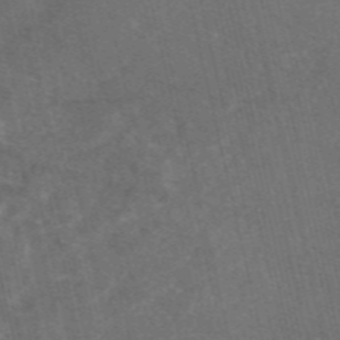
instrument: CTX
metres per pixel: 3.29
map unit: eAb
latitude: 47.0081
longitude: 117.6910
